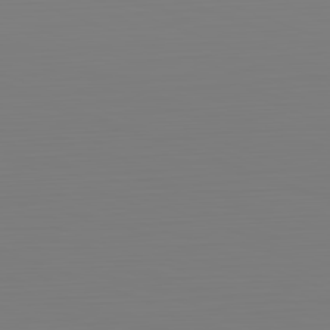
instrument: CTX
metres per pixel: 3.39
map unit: Hpe
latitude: -82.3117
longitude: 8.4818
